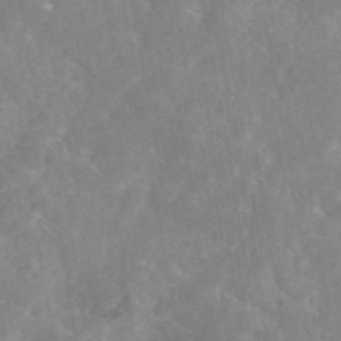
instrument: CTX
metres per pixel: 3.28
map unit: eAb
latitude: 45.5371
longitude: 126.2550
